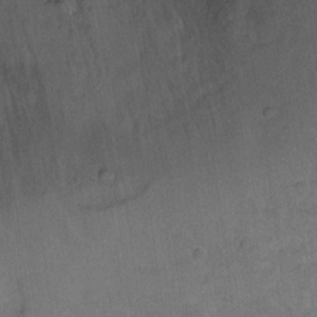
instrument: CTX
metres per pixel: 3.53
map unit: Ht
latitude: -5.3131
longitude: -36.0444
